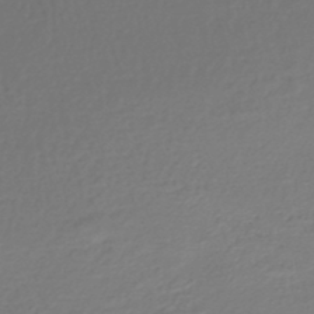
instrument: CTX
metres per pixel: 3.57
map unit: lHb
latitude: -45.8045
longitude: 61.5021
